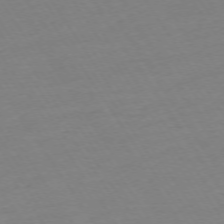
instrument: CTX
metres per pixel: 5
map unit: Ap
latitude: -73.8989
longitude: -81.4237
